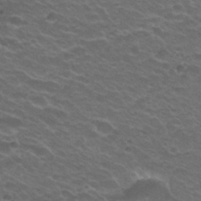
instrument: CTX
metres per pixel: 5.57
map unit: Hto
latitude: 25.1025
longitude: -29.8583
